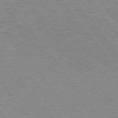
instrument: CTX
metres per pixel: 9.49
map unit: Hpe
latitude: 75.7261
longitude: -156.4978
